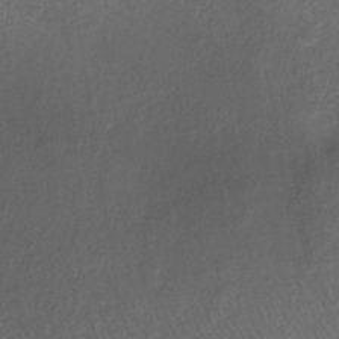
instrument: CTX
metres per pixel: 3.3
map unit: eHh
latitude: -39.5210
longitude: -28.6301
